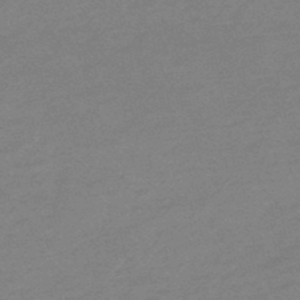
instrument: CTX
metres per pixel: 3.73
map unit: eHb
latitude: -48.2740
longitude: 88.1794
